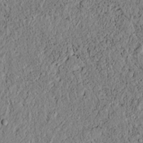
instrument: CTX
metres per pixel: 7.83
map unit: lAvf
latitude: 6.1389
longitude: 167.5210
